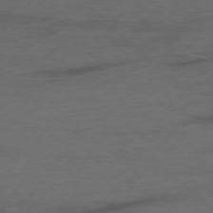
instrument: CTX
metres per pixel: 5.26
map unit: Ap
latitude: -76.6707
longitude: -67.0836
